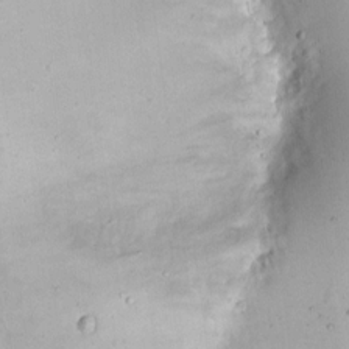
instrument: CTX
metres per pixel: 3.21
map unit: eHh
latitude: 10.3656
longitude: -62.6491
